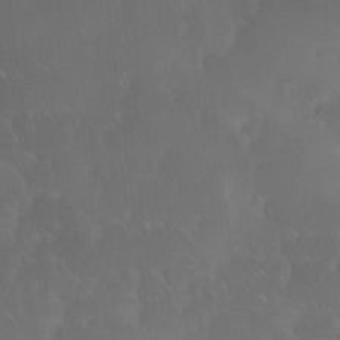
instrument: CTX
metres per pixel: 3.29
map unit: Ave
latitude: 12.3090
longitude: -105.6694
